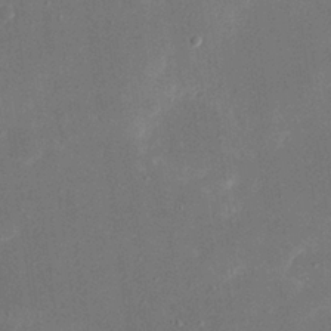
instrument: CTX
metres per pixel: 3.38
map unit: eHh
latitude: 19.5371
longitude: -69.0459
